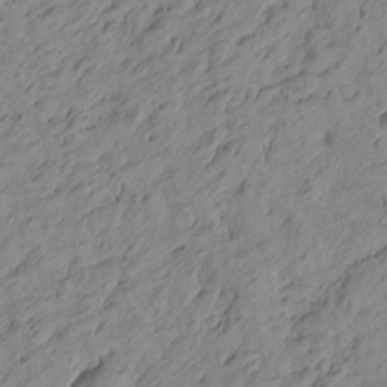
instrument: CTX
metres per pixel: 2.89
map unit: Htu
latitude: -0.9542
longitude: -174.8947
